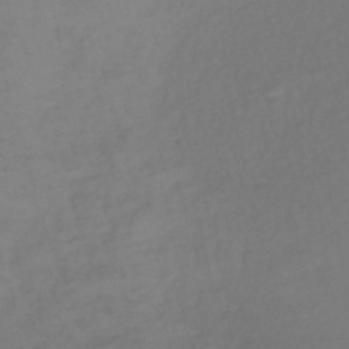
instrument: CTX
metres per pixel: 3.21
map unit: lHb
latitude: -37.8044
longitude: 70.0850
